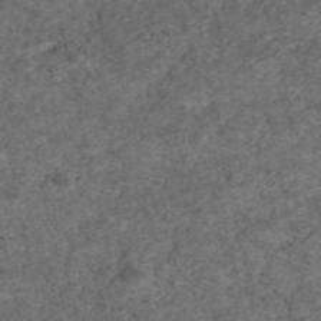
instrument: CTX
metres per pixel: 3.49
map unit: eAb
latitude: 47.0648
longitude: 118.0661
